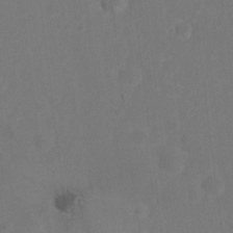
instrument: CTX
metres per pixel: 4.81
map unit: Nhu
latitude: 10.7246
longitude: -27.4993
